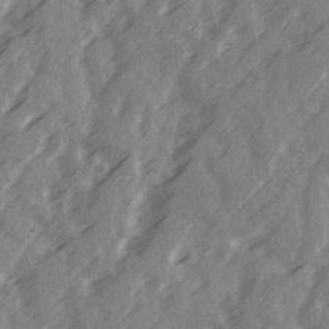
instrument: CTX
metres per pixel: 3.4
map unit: Ave
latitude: 19.4237
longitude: -131.2159
